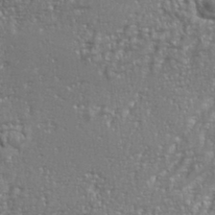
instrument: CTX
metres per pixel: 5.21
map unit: eHh
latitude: 35.2914
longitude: -133.8394
